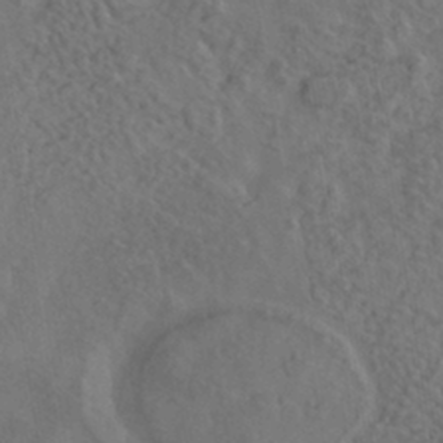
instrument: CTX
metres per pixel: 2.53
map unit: HNhu
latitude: -40.8030
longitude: 97.5210
